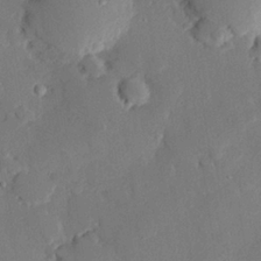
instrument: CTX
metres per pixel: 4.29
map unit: eHh
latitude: 26.8947
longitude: -80.9514
